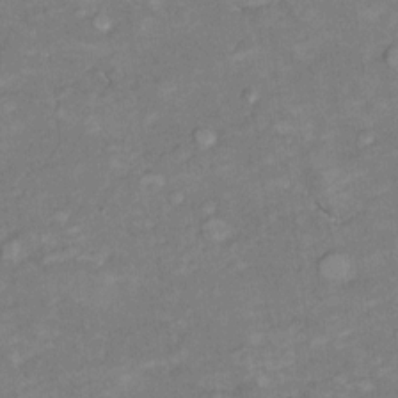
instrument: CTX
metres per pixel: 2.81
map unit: Hto
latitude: 7.5749
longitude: -36.9514
